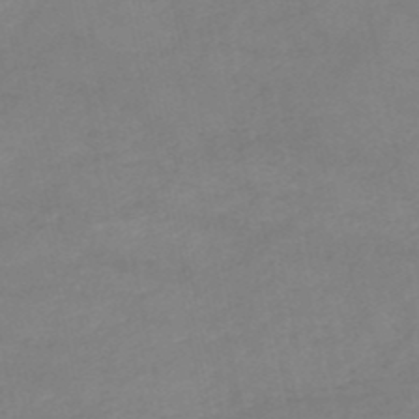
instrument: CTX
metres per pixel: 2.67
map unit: HNb
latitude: -50.5574
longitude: -40.4601
